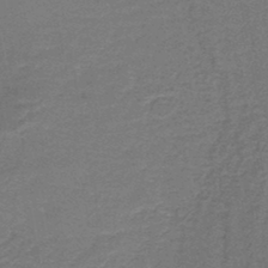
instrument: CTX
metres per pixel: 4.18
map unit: HNb
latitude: -44.8597
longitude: 52.5762
